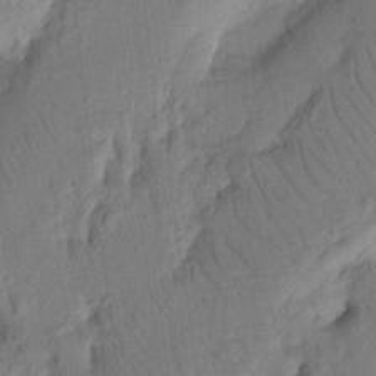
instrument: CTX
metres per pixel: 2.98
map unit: Nhu
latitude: 15.8962
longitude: -75.4804
